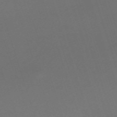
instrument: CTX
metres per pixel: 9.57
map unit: eHh
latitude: -63.1431
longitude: 51.7478
